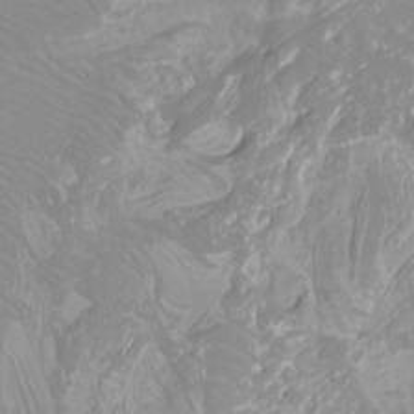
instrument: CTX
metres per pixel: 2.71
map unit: Htu
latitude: -12.3873
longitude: -72.3657
